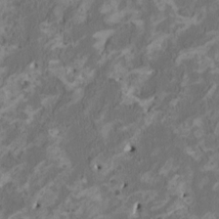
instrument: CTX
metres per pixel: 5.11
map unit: HNhu
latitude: 2.4601
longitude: -4.8380
